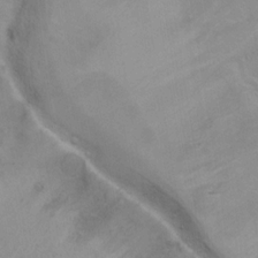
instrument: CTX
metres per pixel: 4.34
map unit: Hto
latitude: 11.9150
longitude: -35.8583
